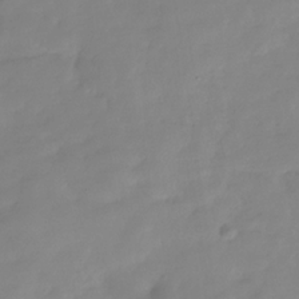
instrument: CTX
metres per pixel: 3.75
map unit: Hve
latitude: -31.5966
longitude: 90.0283
